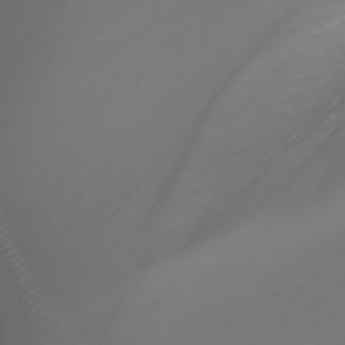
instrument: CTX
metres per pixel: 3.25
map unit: Nhu
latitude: -7.6155
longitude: -71.9150
